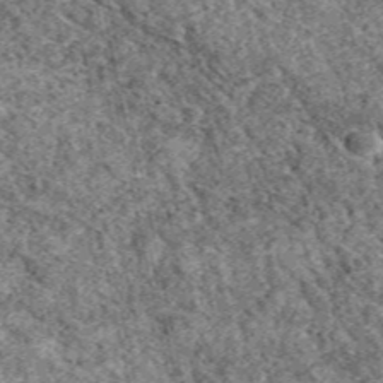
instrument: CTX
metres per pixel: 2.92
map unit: eAb
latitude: 38.6112
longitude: 109.9745
